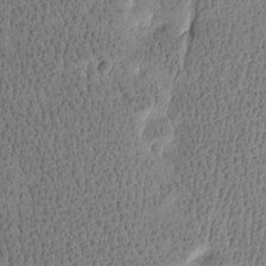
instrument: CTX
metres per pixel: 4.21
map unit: Htu
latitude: -4.2739
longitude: 176.3117
